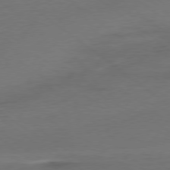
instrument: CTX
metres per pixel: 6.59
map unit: Ap
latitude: -79.3320
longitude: -56.4223
